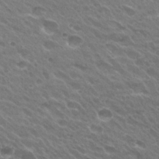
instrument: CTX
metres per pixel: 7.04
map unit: Hto
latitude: 26.8947
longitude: -35.3292
